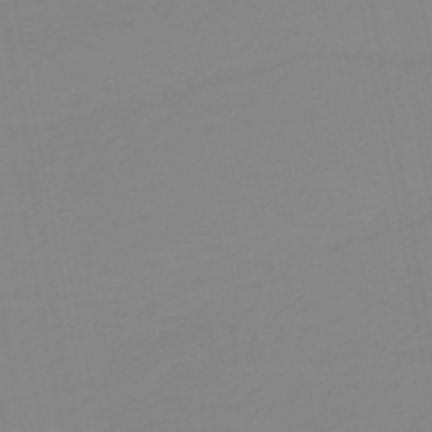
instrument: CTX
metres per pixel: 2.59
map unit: HNb
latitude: -36.9730
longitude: 55.4266
